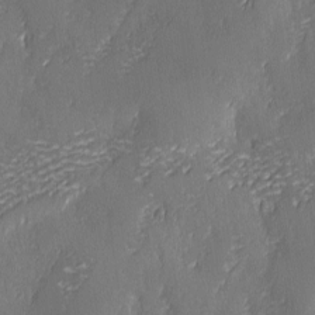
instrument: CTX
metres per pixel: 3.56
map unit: Ave
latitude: -6.8219
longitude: -120.1389
